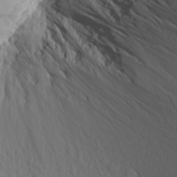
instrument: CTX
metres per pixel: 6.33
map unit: Aa
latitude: 26.6680
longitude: -144.6868
